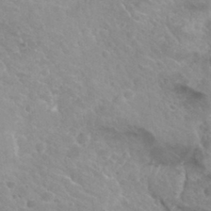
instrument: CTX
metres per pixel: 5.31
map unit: Hto
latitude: 31.9528
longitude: -47.9717
